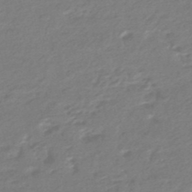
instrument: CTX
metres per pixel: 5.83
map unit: HNhu
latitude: -46.2172
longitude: 89.9178
